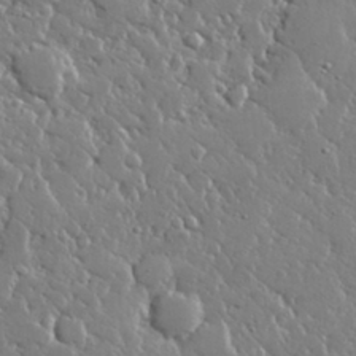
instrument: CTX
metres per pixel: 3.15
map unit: lHvf
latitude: 32.3278
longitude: -92.9513
